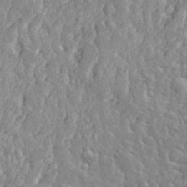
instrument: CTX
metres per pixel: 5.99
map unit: eHh
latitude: 32.0822
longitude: -79.4616
